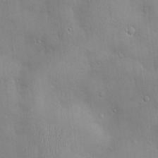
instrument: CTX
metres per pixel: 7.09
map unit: Hve
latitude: -10.8597
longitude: 173.9745
